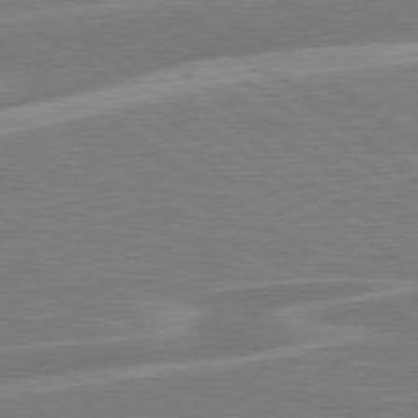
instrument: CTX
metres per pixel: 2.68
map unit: Hpe
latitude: 79.3293
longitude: -126.6113
